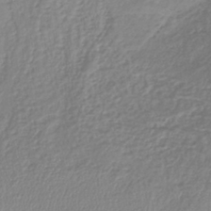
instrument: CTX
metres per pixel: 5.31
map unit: lHb
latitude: -41.7289
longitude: 71.5588
